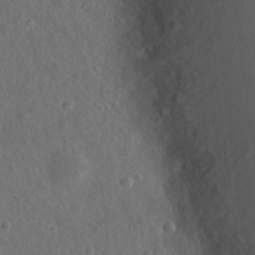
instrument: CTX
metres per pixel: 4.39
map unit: Nhu
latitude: 14.4412
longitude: -36.3279
